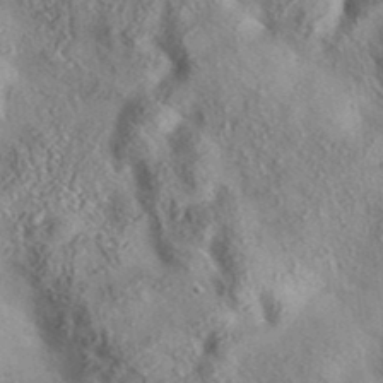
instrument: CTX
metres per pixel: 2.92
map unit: eAb
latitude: 36.0444
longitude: 107.8800
